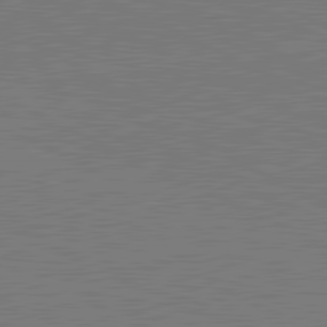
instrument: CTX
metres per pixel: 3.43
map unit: lApd
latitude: 81.5938
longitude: 150.3117
